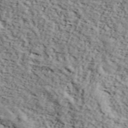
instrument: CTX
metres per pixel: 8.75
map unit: lHvf
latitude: 37.7828
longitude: -86.8947
